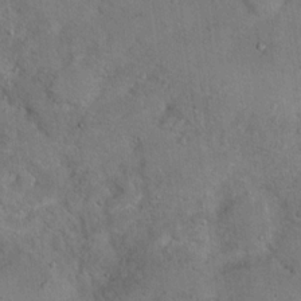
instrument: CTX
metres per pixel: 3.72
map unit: Nhu
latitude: 13.3104
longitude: -27.4804
